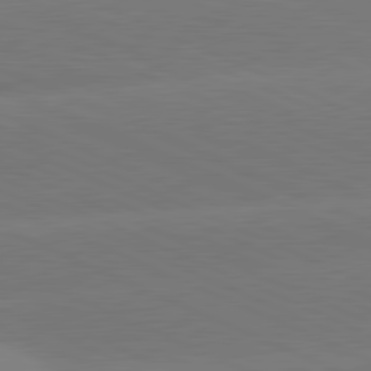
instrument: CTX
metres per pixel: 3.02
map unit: lApd
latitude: 81.3859
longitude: -155.8205
